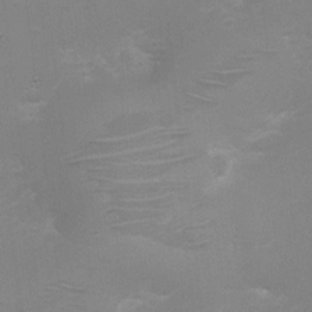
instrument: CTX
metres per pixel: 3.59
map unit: eHh
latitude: -5.2942
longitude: -78.8191
